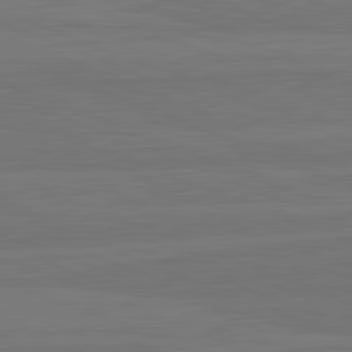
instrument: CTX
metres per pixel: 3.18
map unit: lApd
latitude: 82.4978
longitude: 165.8989
